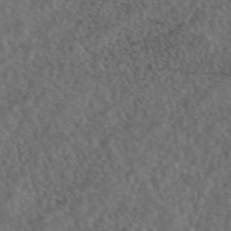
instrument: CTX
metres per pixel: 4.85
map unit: eAb
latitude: 43.8206
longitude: 108.4629
